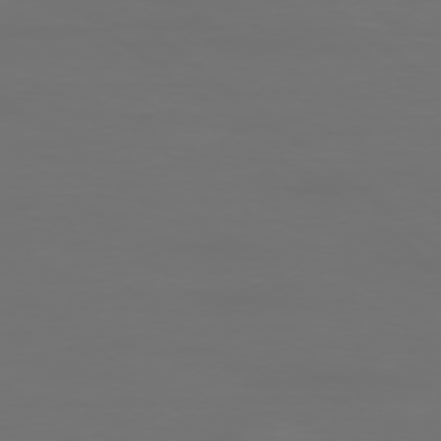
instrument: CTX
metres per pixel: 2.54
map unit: Ap
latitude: -78.2928
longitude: -94.5924
